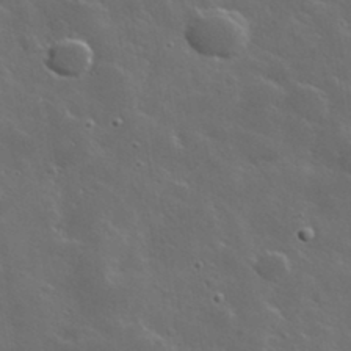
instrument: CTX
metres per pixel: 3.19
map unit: lHvf
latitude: 35.9339
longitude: -91.6505
